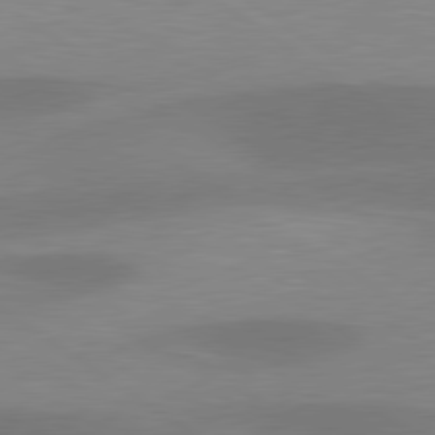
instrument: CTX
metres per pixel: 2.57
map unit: lApd
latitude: 79.9906
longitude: -89.8395
